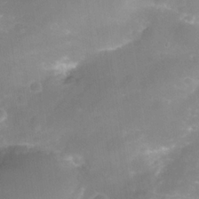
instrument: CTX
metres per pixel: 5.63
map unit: Nhe
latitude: -35.5210
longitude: -145.5938
